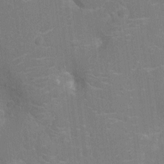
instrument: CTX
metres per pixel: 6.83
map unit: Nhu
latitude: -14.7086
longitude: -25.0458
